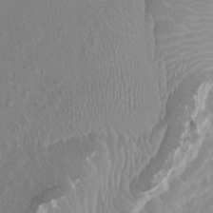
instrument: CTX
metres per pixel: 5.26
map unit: HNhu
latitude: 3.9339
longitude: -3.5182
